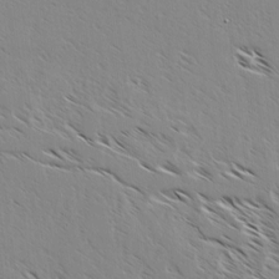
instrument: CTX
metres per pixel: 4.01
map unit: lAvf
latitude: 4.2522
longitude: -105.0837
